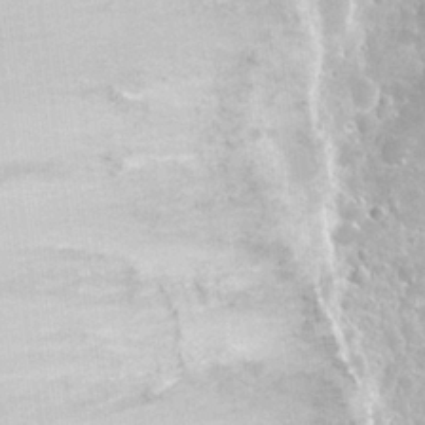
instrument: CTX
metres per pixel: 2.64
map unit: Nhu
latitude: 27.8583
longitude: -54.9136
